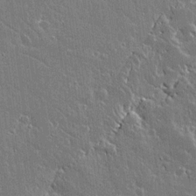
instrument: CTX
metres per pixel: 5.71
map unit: lAvf
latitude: 14.3846
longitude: -128.0633
